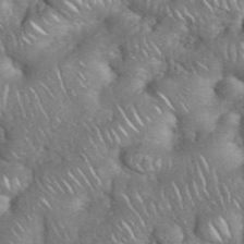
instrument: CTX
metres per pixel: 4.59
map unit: eHh
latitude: 38.5357
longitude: -58.8569
